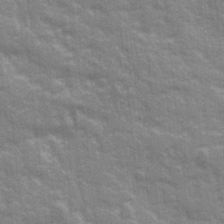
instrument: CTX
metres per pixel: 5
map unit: Ave
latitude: 20.3279
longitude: -133.3104
